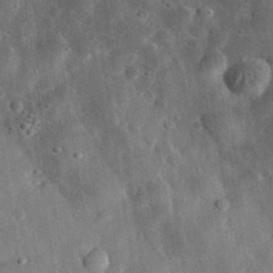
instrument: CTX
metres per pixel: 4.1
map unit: eHh
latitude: 32.9703
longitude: -76.8191
